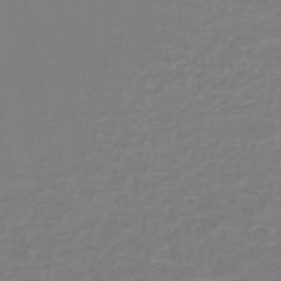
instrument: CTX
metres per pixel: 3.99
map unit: lHb
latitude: -44.4818
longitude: 66.0850
